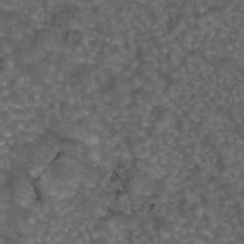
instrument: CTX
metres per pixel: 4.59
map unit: eAb
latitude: 43.9339
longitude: 106.2362
